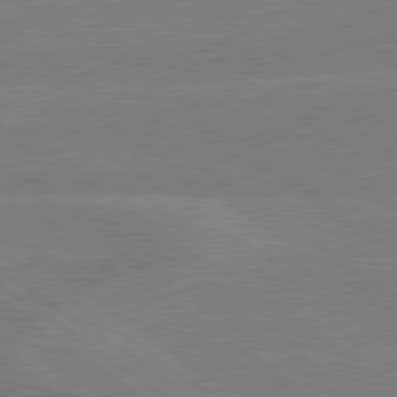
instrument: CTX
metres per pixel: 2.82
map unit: Hpe
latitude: 79.0648
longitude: -132.4223
